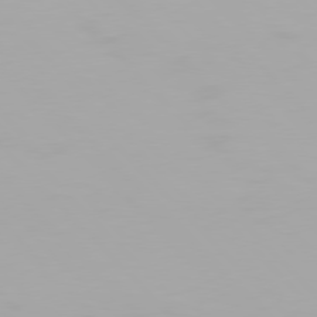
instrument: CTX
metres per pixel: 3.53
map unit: Hpe
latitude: 77.0836
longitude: -170.5168
